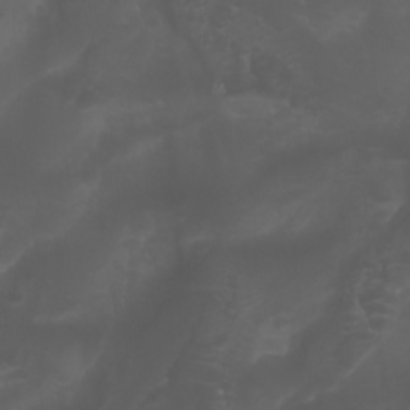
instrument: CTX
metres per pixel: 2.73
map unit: Aa
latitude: -7.3698
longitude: -79.4049
